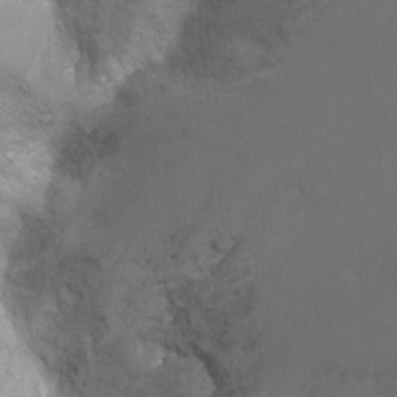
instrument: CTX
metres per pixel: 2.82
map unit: Ht
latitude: 3.6127
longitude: -28.9513
